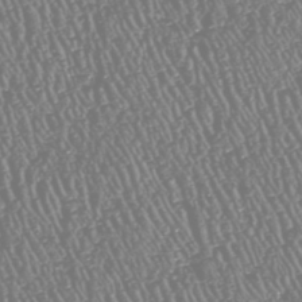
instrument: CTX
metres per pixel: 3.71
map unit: HNhu
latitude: -47.5588
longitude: 29.1809
